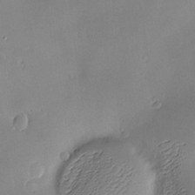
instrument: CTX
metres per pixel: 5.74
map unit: Hve
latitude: -9.5966
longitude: 174.6140
